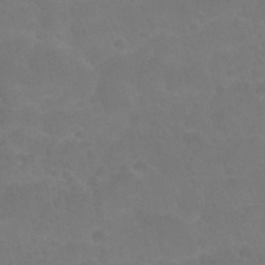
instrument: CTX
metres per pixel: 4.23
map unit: Nhu
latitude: 26.5357
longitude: -54.3278
